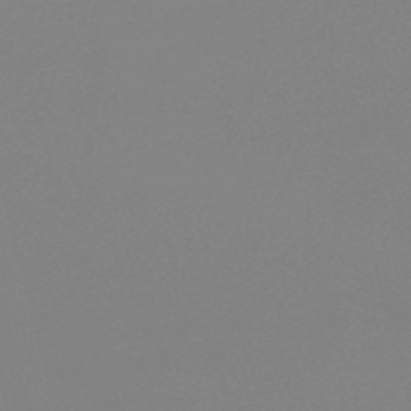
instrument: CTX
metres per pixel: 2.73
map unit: lHb
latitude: -49.4455
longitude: 68.2361
